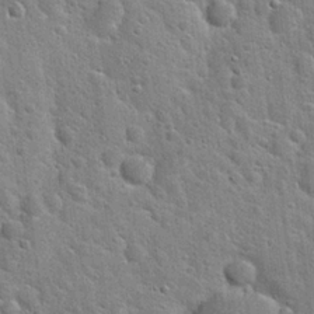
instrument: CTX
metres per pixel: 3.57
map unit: Hto
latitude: 22.4034
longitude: -50.9702
